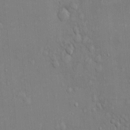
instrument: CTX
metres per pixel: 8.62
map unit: Ht
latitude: -4.2739
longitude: -14.5546
